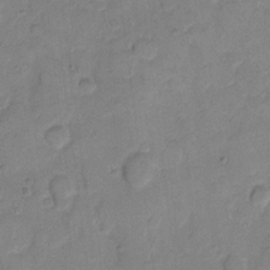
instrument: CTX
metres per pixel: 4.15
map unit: eHh
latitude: 10.7813
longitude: -64.3467
